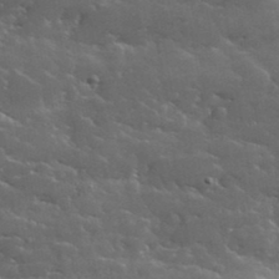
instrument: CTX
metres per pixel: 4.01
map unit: lHvf
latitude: 37.0081
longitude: -90.1956
